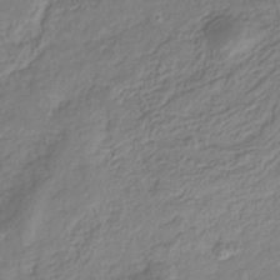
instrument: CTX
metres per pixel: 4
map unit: HNhu
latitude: -29.2565
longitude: 67.1242
